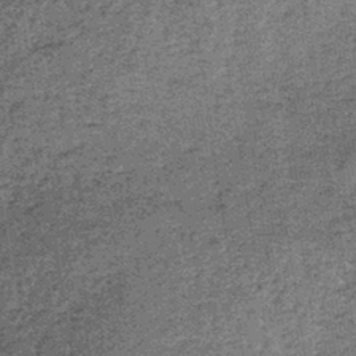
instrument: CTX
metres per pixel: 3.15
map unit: lHb
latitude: -39.5021
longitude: 66.6330
